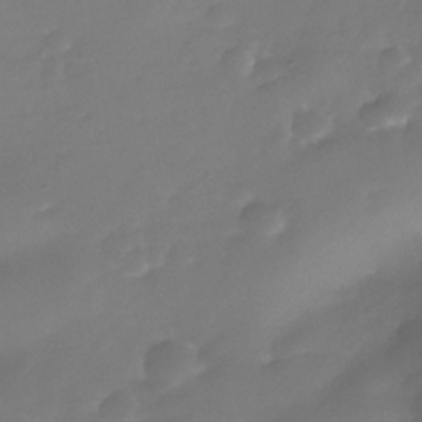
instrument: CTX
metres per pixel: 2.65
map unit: Nhe
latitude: -37.0297
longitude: -117.5560
